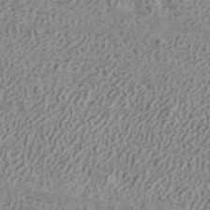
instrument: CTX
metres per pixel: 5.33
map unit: ANa
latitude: 41.4804
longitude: 30.2928
